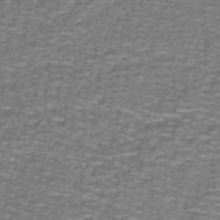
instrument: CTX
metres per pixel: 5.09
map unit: lHb
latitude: -42.6518
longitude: 55.4077
